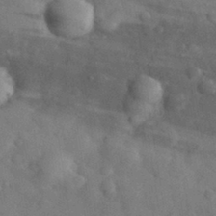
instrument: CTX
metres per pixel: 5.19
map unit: eHh
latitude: 30.9703
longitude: -71.1025
